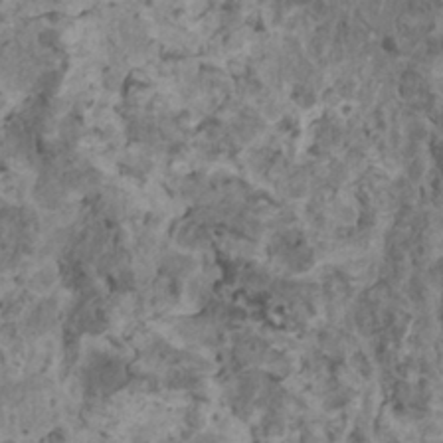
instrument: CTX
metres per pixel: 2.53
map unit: HNhu
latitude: 2.1011
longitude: 4.1794
